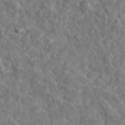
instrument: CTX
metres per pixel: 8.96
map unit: lHvf
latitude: 35.6505
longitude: -86.7813
